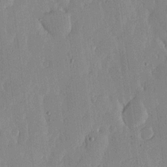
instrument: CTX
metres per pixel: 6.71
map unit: lHvf
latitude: 17.3671
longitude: -115.1025
